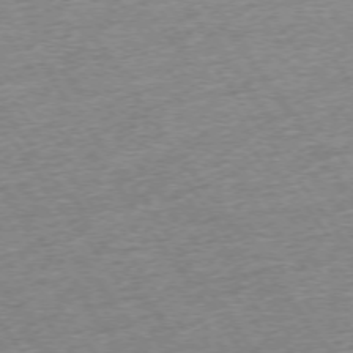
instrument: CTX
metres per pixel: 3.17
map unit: Ap
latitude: -74.6330
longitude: -88.9514
